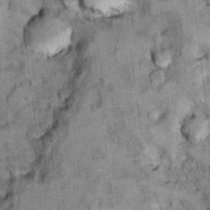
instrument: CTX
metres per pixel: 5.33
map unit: Ht
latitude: 12.1578
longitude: -33.0647
